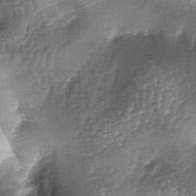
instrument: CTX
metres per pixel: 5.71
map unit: lAa
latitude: -4.9730
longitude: -128.3656
